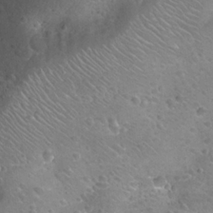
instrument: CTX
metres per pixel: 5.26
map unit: Nhu
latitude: 24.6490
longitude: -51.9339
